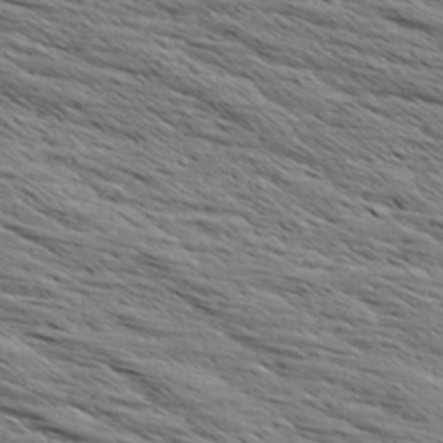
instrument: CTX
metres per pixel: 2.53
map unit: Aa
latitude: 8.4979
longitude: -138.0444
